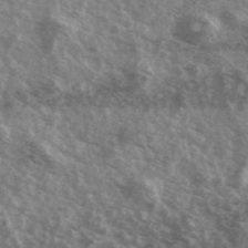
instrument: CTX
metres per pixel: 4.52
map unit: Ave
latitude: 39.6505
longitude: -109.2537
